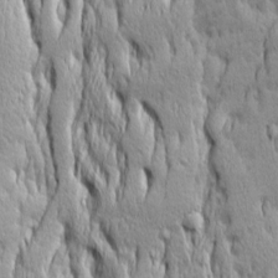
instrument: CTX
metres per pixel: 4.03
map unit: Ave
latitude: 14.3468
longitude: -131.8962
